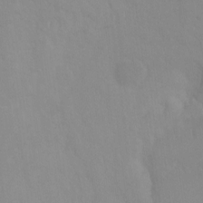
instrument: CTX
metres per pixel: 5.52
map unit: Ht
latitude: -8.6140
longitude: -33.8583
